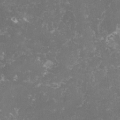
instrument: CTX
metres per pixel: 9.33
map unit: lHvf
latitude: -14.8408
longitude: -98.8757
